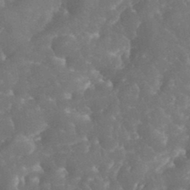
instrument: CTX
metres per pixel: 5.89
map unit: eHh
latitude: 34.5734
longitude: -64.1200
